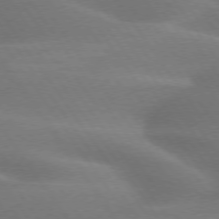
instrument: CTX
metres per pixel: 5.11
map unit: lApd
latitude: 75.0270
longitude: -59.1403
